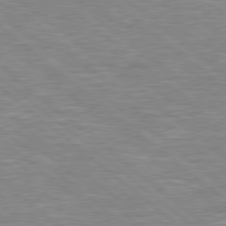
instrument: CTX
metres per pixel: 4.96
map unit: Hpe
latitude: 78.4223
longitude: 179.4643
